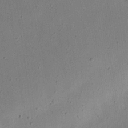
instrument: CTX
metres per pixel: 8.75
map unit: eHh
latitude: 24.4034
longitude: -68.8002
